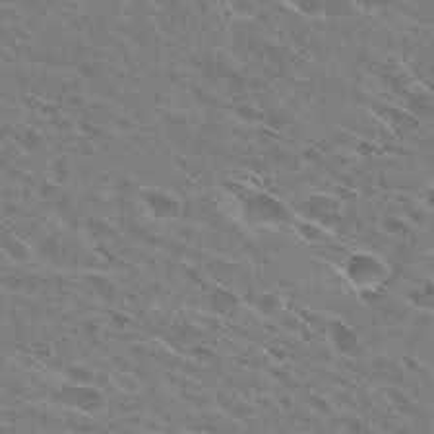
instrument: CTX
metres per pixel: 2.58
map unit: Hto
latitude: 28.5923
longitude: -44.1955
